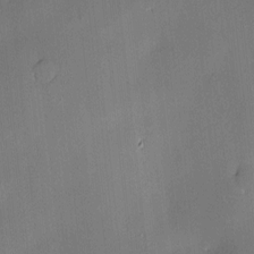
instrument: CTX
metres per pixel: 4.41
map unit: Hve
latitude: -10.3306
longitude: 175.3698
